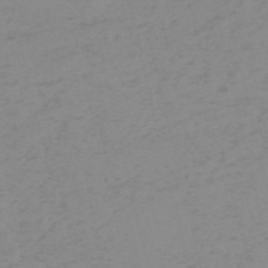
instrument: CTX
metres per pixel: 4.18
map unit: HNb
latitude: -56.3306
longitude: -43.6883
